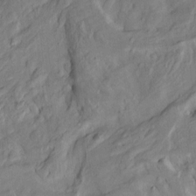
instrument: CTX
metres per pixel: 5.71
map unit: Htu
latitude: -5.8989
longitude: 153.1620
